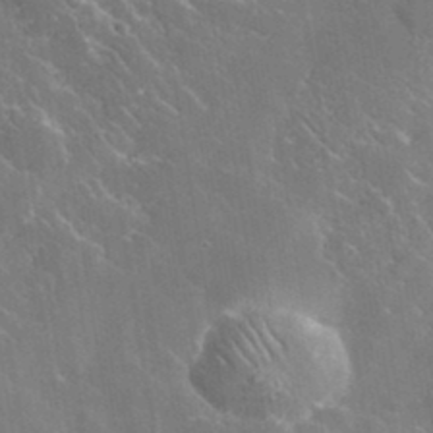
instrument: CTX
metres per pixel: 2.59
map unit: lHvf
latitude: 36.0255
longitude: -92.2333
